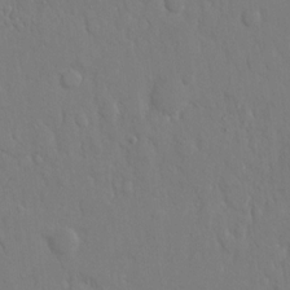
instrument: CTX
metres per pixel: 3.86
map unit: eHh
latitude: 14.2901
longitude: -71.5182
